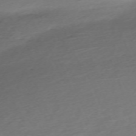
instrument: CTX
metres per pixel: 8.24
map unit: Nhu
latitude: -67.7289
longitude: 39.8611
